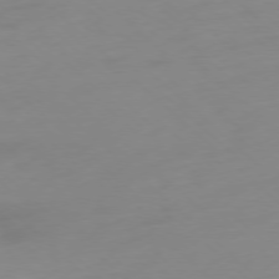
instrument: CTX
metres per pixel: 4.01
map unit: Ap
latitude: -77.7289
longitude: -67.5938
